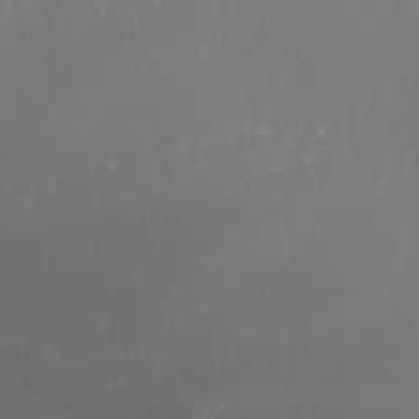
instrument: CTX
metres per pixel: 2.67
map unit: Nhu
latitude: -12.7085
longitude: -65.2159
